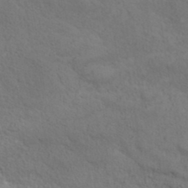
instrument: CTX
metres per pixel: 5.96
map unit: ANa
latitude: 36.1578
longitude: 13.3510
